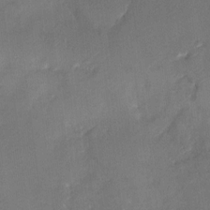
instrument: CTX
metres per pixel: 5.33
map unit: HNhu
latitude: 8.6113
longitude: -3.8961
